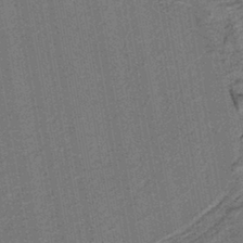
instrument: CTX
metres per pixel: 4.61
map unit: lHb
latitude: -39.9178
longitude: 52.7841
